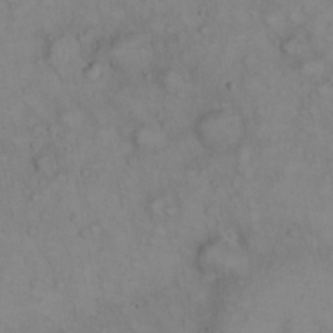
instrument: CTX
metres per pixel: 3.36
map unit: eHh
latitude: 22.7624
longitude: -62.0444
